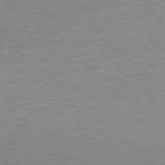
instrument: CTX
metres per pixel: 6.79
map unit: Hpe
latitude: 78.1389
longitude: -165.8772
